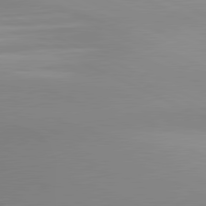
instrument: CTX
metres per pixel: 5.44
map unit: lApd
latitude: 81.0836
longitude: 143.0486
